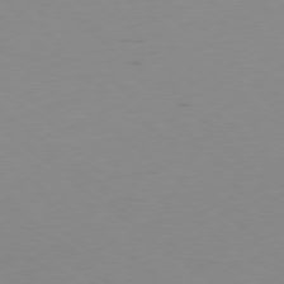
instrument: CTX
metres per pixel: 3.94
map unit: Ap
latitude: -78.6140
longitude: -63.2159
